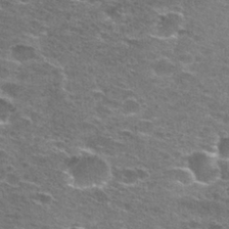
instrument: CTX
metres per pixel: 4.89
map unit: Hto
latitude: 27.7072
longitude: -47.4427
